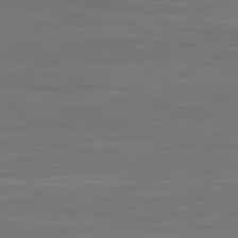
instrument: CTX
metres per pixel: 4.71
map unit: Hpe
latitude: -80.7652
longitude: 18.2739
